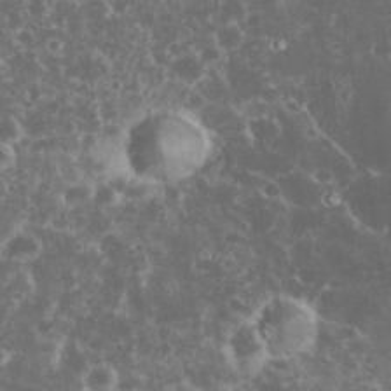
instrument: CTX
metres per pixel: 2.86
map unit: eHh
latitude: 33.9528
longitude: -61.8016
